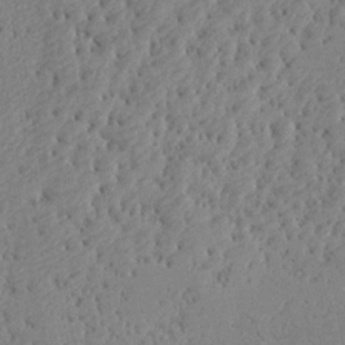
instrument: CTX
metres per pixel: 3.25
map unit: Aa
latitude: 15.4049
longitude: -142.0822
